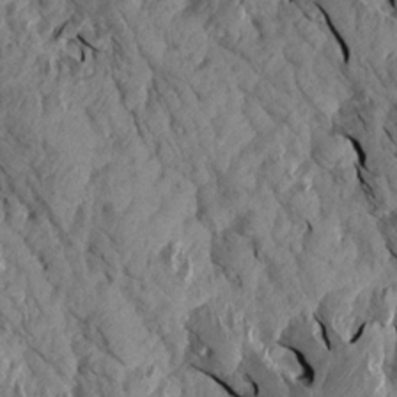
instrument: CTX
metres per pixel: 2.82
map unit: Aa
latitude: 16.6113
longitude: -145.4426
